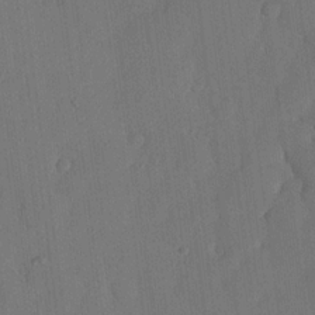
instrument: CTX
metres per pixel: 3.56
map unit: lHvf
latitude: 19.3103
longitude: -112.6301
